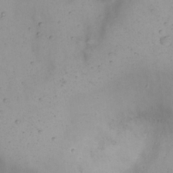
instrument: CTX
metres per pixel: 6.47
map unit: Nhu
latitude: 22.3656
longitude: -66.1011
